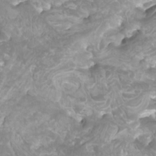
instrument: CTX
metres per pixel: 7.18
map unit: Htu
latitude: -10.6141
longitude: -74.8191
